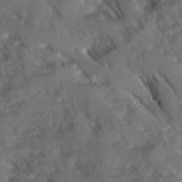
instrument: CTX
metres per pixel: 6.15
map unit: Ave
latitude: -1.0109
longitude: -111.4427
